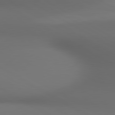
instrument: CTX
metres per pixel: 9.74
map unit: lApd
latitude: 80.7057
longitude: 136.9730
